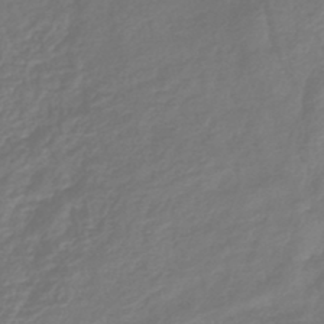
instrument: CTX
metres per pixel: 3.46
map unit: lHb
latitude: -42.7463
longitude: 75.6155
